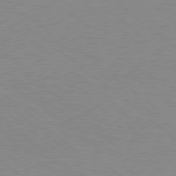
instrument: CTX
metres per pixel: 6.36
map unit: Hpe
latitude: 78.1956
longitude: -151.4993
